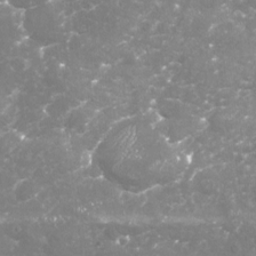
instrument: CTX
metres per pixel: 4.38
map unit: Nhu
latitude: -18.1795
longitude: -57.6504
